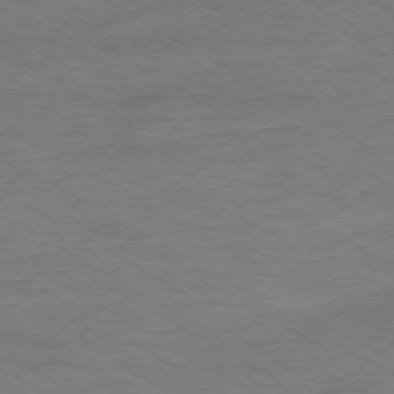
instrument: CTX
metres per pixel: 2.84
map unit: Ap
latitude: -80.0661
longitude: -87.1214
